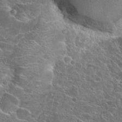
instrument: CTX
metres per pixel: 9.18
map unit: Hto
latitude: 22.5735
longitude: -40.7435
